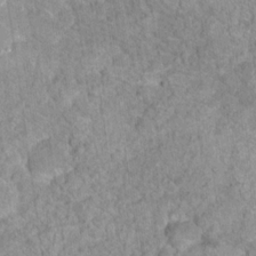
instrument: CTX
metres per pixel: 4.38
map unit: Nhu
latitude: 17.1781
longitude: -31.4805
